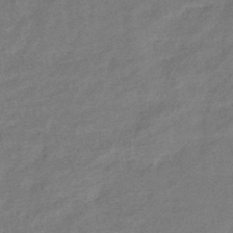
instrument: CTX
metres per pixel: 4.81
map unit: eHb
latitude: -42.5762
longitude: 83.5777
